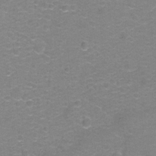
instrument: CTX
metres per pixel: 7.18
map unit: Hto
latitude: -1.1432
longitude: -34.2711
